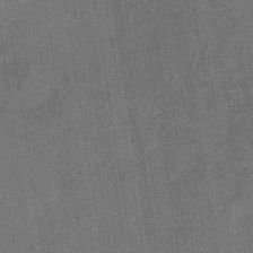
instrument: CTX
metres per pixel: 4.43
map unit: eHb
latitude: -35.5588
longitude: 80.8408
